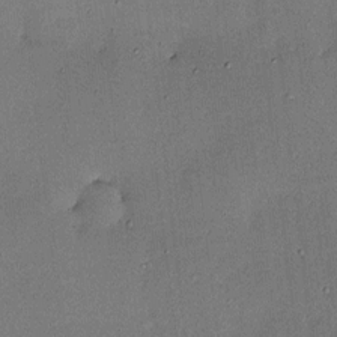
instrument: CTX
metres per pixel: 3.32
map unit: HNhu
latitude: 6.9325
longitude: 15.6533
